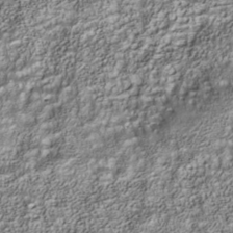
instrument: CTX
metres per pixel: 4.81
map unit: Nhu
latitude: -40.7274
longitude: -83.9339
